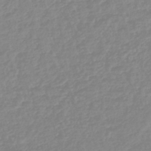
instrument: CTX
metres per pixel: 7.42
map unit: lHb
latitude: -44.5763
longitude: 79.4643
